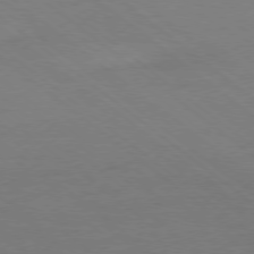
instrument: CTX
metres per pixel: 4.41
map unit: Ap
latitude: -78.8975
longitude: -54.7813
